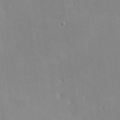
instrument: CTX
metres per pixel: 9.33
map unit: lHvf
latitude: -11.6911
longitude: -102.1766
